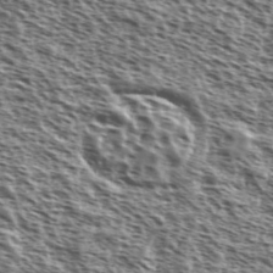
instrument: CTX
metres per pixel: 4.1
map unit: Ave
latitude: 38.4034
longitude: -111.0459
